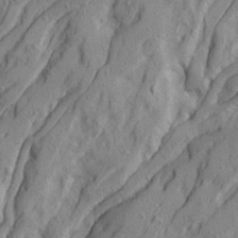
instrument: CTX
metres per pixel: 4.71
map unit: Ave
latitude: 21.7072
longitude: -130.4601
